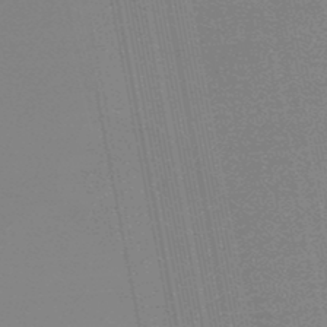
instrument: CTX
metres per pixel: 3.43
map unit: lHb
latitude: -49.0109
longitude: 68.4629
